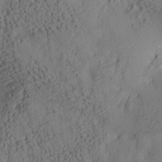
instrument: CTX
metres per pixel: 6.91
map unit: lAa
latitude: 6.9892
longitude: -114.9135
